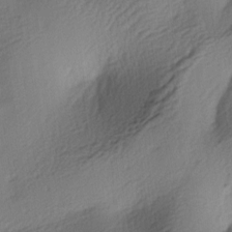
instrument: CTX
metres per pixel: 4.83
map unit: lAa
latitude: -4.1416
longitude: -123.7639
